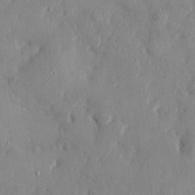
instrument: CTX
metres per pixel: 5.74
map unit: HNhu
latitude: 6.7246
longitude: -2.7435
